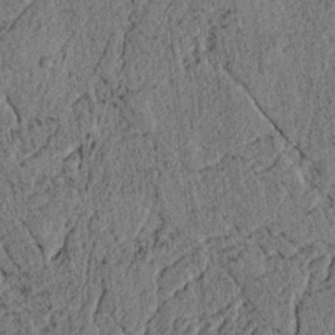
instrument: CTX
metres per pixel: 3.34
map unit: lAvf
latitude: 4.1200
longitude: 158.1983
